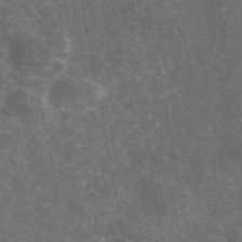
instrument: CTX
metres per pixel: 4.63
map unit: eAb
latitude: 46.2523
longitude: 119.3888
